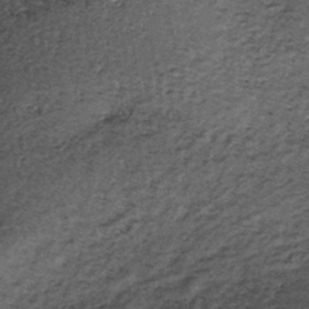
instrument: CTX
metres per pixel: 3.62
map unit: lHb
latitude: -39.2376
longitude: 66.4062
